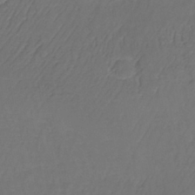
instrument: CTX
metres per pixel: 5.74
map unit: lHb
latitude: -38.1228
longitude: 61.1620
